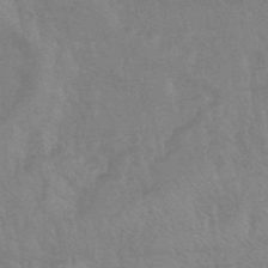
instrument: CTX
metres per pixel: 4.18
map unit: lHb
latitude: -43.3509
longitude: 80.9731
